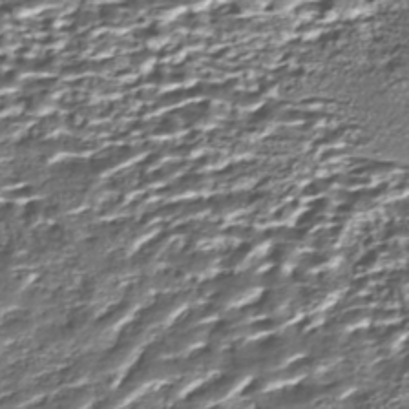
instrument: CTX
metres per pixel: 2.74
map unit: Nhe
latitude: -45.5588
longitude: 152.2928
